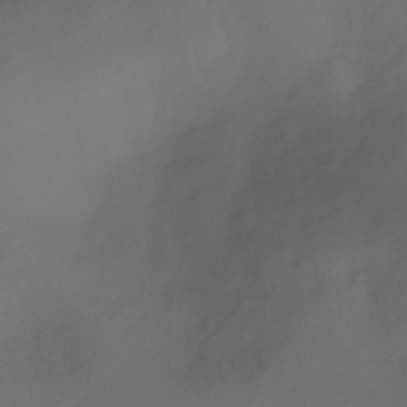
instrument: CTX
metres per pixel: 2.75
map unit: Nhu
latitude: -5.6344
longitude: -79.8961
